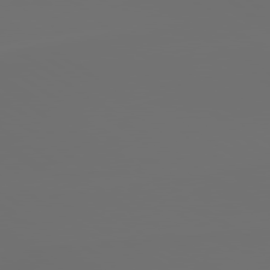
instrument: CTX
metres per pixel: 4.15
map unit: lApd
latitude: 79.8961
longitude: 176.3684
